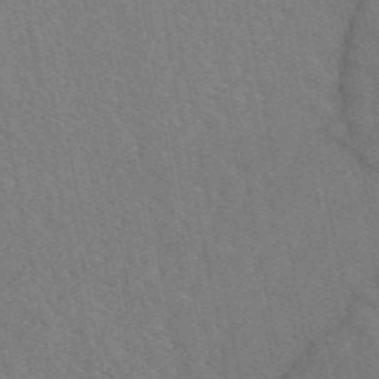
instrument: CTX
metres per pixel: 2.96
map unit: eAb
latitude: 45.4426
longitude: 109.8233
